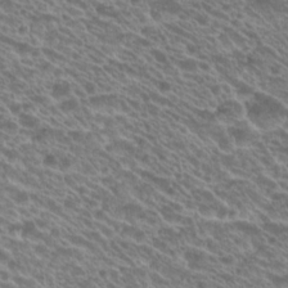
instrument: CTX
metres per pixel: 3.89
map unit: Hto
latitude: 21.8773
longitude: -38.1011
